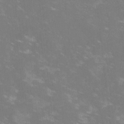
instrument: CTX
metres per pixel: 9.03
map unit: lHvf
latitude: -14.0283
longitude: -100.8758
